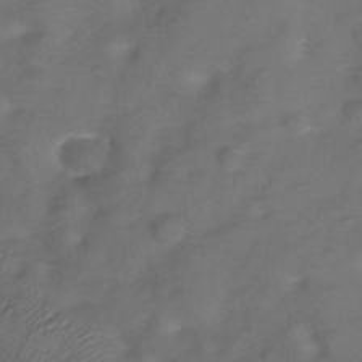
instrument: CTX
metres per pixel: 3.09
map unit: Hve
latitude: -30.6518
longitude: 92.4440
